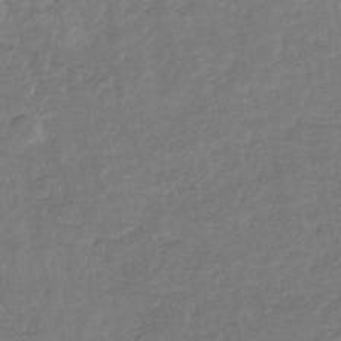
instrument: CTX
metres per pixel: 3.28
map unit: eHb
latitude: -34.4062
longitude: 76.8408
